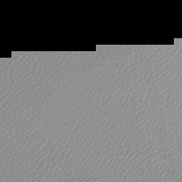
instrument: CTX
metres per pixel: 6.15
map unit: lHb
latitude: -47.0297
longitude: 67.9745
